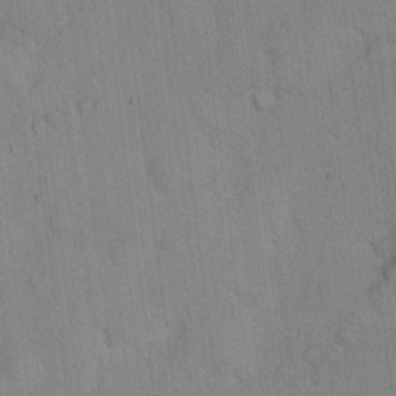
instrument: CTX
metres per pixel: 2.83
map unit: Hto
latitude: 14.9325
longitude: -39.9150
